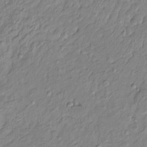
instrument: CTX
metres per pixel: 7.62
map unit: Htu
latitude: -5.6533
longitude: 154.6518
